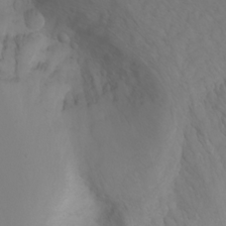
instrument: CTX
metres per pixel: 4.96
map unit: Nhu
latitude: -4.8219
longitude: -80.2900
